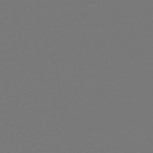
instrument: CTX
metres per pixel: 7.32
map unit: eHh
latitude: -63.5399
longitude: 52.8597
